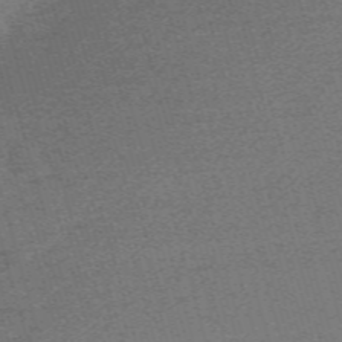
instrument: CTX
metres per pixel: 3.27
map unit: eHh
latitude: -61.1998
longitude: 51.8989
